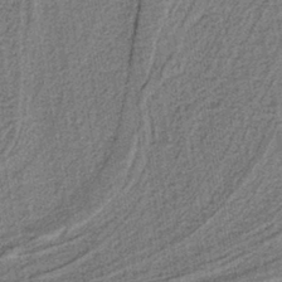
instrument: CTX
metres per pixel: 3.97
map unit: lHb
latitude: -39.7856
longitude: 52.8974
